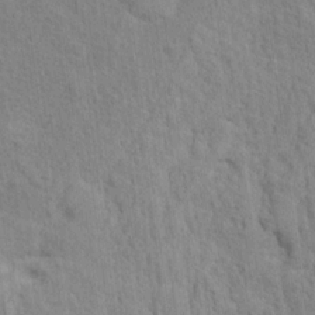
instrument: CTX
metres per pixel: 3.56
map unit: Hto
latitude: 13.5560
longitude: -37.8772
